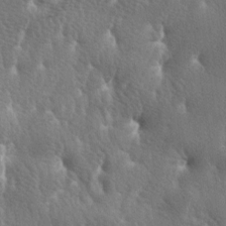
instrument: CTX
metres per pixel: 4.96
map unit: lAa
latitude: -6.5196
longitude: -125.2537
